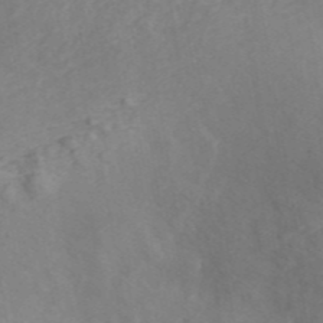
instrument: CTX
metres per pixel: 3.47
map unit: ANa
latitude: 45.4993
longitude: 24.2550
